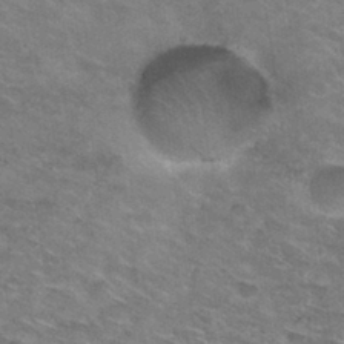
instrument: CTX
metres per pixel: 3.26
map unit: Hto
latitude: 30.1011
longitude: -47.1781
